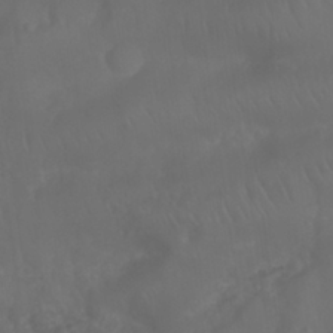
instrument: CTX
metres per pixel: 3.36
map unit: Nhu
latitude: 26.3089
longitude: -62.8947
